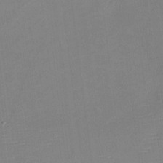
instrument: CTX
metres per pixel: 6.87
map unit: eHh
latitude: -3.3320
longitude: -80.1578
